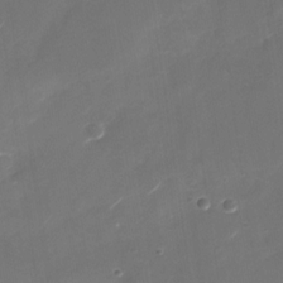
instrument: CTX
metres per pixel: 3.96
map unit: Nhu
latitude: -28.7841
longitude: -74.2712
